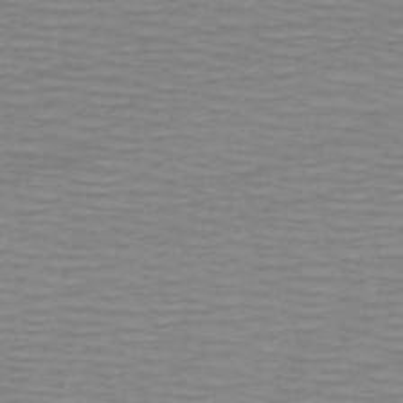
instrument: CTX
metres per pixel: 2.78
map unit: HNb
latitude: -53.8422
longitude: -44.4034
